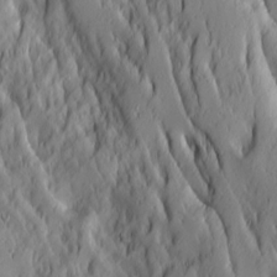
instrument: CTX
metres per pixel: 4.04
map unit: Ave
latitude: 14.1389
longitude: -132.1956
